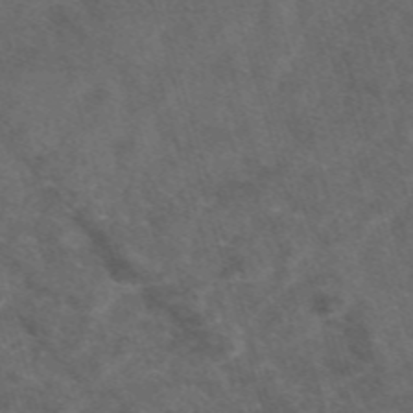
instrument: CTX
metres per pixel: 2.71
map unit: eAb
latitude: 47.7639
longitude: 117.5399
